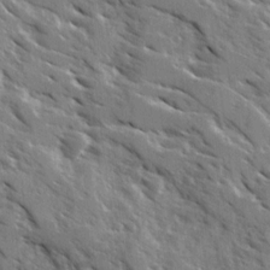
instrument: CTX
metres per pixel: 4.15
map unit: Ave
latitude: 16.5168
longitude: -130.6491
